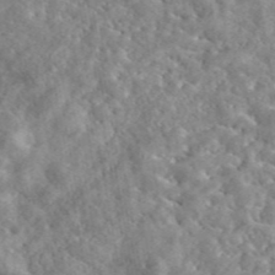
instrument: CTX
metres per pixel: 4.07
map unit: eAb
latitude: 45.6127
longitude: 128.6896
